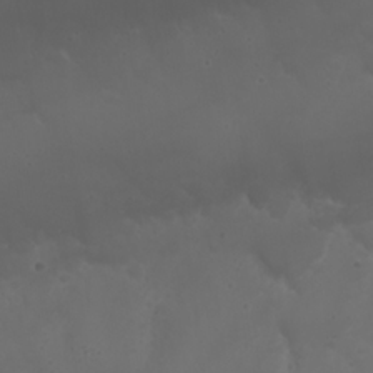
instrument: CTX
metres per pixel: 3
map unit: Nhu
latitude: 22.5357
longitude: -64.3845
